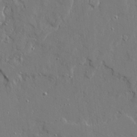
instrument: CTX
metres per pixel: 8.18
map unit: Ave
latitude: 22.8758
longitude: -129.4804
